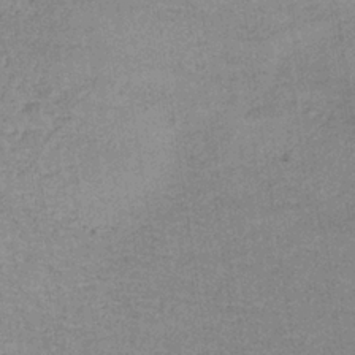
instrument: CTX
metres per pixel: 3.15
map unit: lHb
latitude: -34.5007
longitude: 70.7652
